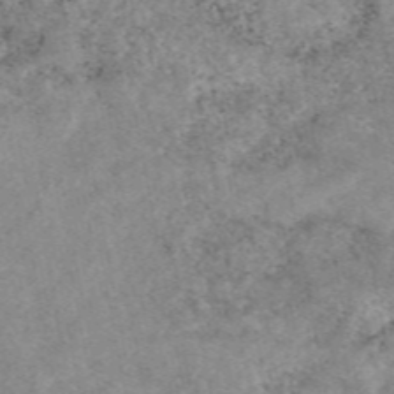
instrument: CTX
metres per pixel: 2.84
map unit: eAb
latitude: 48.7624
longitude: 121.3509
